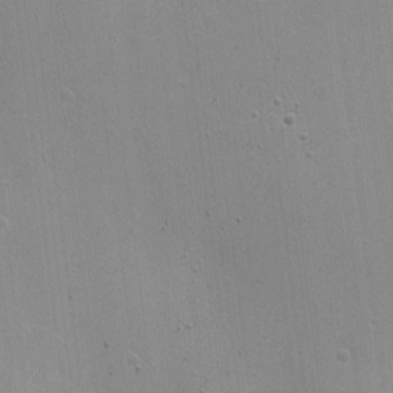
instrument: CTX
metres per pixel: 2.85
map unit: Nhu
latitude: 2.0444
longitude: -16.8569
